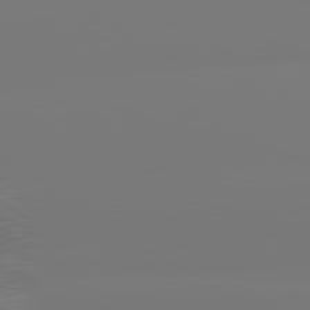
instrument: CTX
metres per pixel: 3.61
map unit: lApd
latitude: 80.6301
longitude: -149.0836
